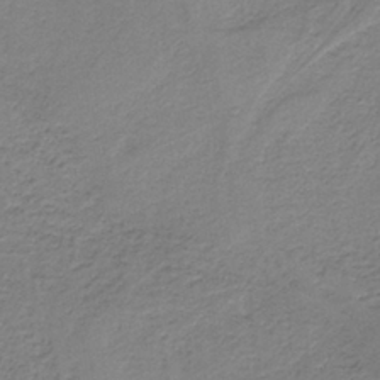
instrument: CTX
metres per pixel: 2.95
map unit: HNb
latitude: -37.1053
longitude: 54.1984
